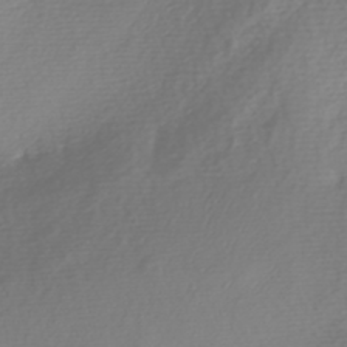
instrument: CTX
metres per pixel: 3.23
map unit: Nhe
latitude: -47.5021
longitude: -172.7246
